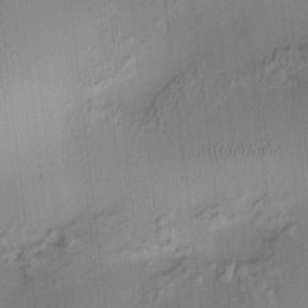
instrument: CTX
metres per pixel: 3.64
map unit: HNhu
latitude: 10.8947
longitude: 9.9556
